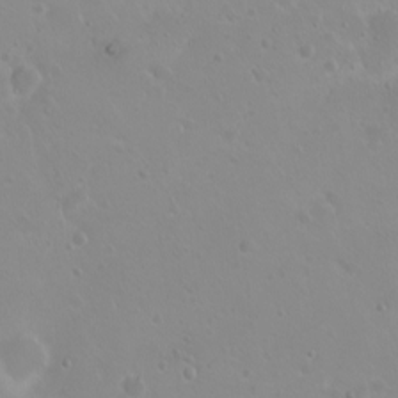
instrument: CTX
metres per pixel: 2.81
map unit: eHh
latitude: 1.8961
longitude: -55.4237
